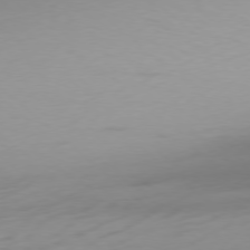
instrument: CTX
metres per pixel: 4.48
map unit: Ap
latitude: -78.2739
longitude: -67.4048
